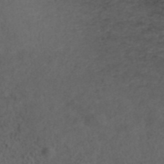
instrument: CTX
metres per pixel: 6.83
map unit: ANa
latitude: 39.4048
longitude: 21.5399
